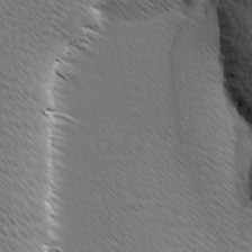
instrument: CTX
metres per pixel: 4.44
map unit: Ave
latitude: 8.2334
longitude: -106.1011
